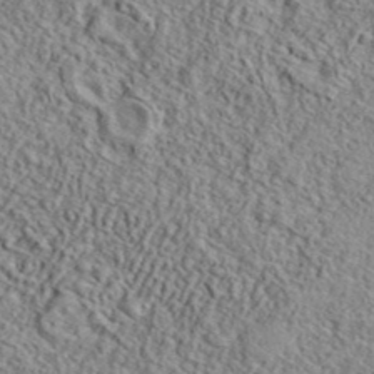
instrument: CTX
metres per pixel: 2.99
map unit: lHvf
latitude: 41.3670
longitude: -88.9325
